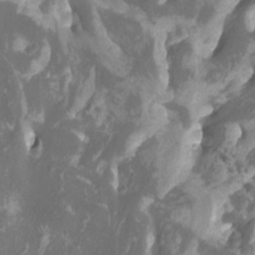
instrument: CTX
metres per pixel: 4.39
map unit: Htu
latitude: -11.1620
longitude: -74.1767
